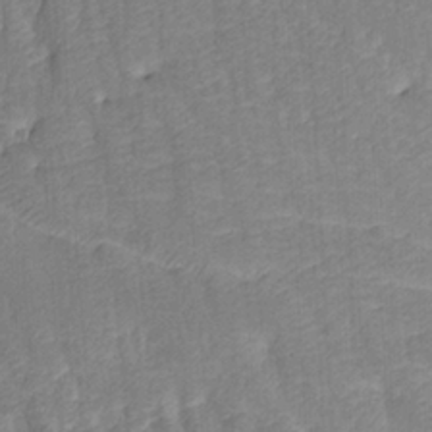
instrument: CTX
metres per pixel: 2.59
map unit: Htu
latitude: -7.9556
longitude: -65.2726
